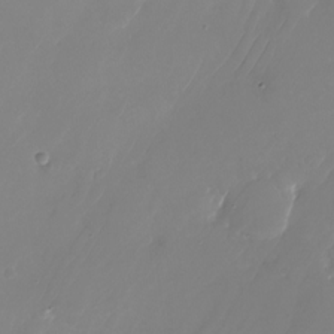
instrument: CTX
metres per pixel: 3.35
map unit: Nhu
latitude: -24.8219
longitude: -71.5749
